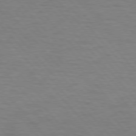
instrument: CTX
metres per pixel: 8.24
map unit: lApd
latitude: 76.1577
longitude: -59.0647
